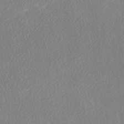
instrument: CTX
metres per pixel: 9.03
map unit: Ave
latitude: 17.9339
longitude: -137.3293
